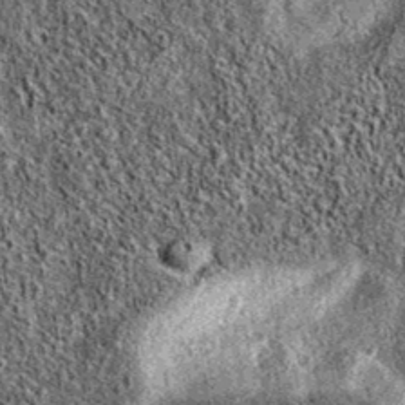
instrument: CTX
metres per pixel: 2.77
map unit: eAb
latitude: 37.2915
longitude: 106.1228
